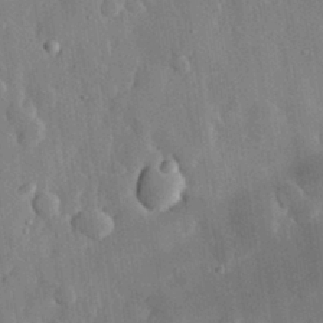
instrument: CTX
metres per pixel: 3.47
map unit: eHh
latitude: 29.4237
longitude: -79.7072
